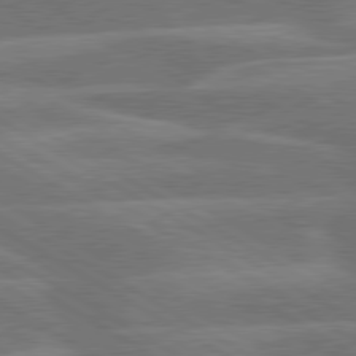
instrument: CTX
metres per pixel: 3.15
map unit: lApd
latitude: 79.8773
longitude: -123.8583
